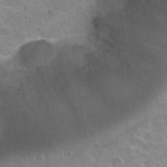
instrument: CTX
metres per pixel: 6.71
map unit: Nhu
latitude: 32.1956
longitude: -51.9339
